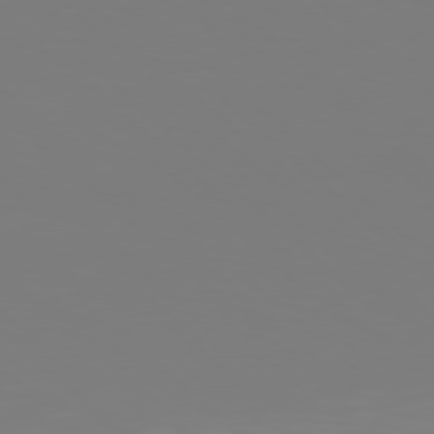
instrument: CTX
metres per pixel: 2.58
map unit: Hpe
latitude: 77.5371
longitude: -137.7639
